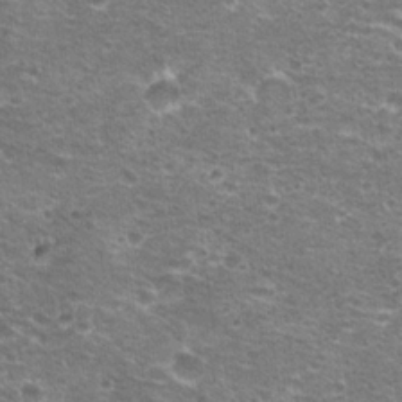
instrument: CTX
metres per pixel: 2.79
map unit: Hto
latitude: 21.5182
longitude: -33.0270
